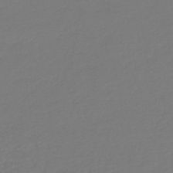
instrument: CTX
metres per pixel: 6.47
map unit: lHb
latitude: -43.1242
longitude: 77.9556
